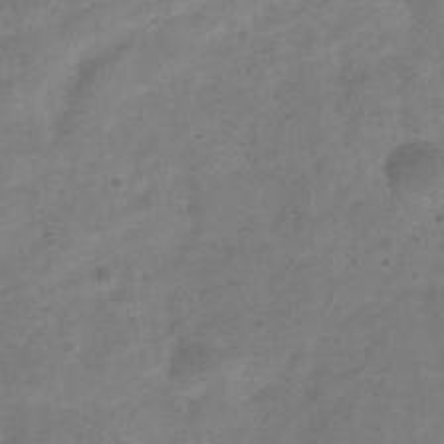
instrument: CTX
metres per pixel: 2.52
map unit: Hve
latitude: -32.2929
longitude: 89.5021
